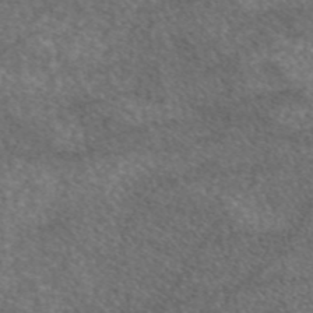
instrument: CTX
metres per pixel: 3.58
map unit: eAb
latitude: 45.8394
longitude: 106.8408
